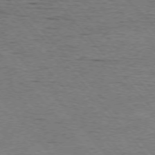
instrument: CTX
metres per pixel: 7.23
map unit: Ap
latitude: -76.3117
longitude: -95.6883
